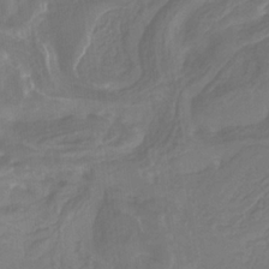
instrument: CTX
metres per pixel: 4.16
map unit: eHb
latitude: -29.5588
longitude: 69.8422
